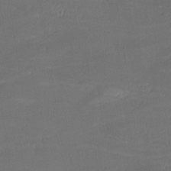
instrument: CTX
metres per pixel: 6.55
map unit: lHvf
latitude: -9.1998
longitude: -101.8394
